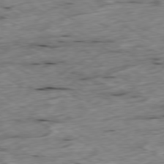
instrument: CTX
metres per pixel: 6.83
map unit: Ap
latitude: -79.5966
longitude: -88.5357
